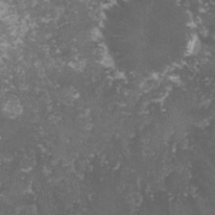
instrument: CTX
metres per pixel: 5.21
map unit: lHvf
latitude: -14.9731
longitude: -99.4615
